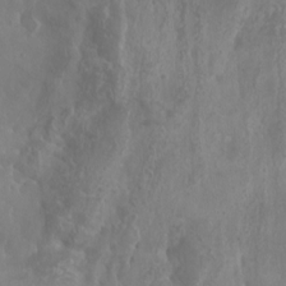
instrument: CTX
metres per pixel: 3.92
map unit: Aa
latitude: -8.4062
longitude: -78.0822
